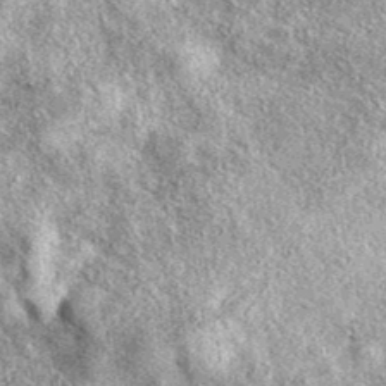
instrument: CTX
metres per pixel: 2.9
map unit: eAb
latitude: 38.8947
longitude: 106.4062
